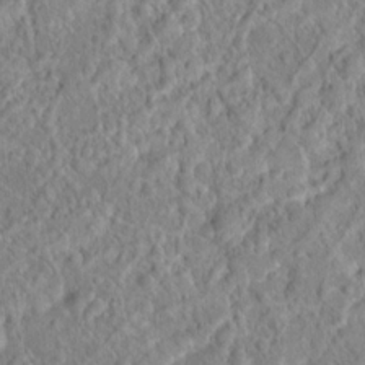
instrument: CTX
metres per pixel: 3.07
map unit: Hto
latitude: 16.3656
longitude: -41.4048
